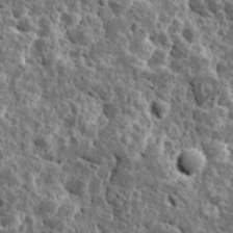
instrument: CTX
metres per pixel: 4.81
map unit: Ave
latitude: 17.4049
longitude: -135.0080
